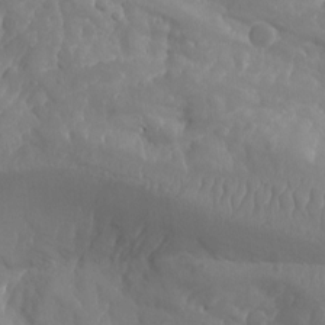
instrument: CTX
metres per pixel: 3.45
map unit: Aa
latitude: -8.1228
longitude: -78.1011
